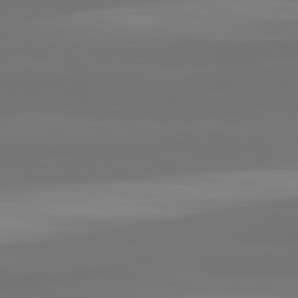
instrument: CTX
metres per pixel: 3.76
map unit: lApd
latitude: 82.4790
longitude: 158.8408
